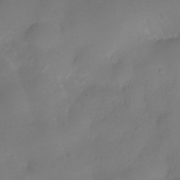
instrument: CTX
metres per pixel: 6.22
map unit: Nhe
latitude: -36.4062
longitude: -130.6302
